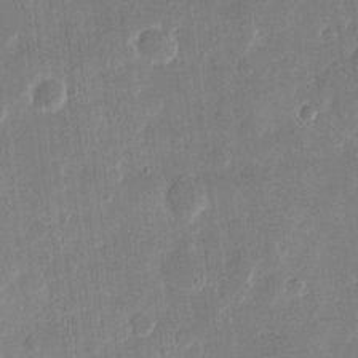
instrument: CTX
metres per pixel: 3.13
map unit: eHh
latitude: 12.1389
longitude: -70.1578
